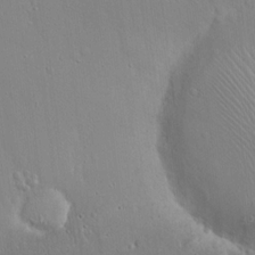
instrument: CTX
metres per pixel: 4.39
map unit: Hto
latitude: 17.5749
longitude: -57.3859
